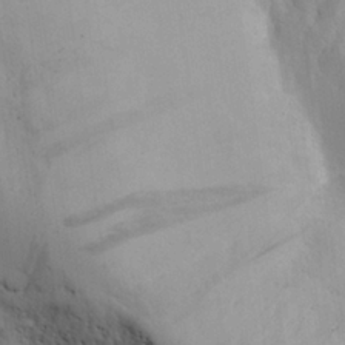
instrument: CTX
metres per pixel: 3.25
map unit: Aa
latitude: 25.9528
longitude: -132.0444
